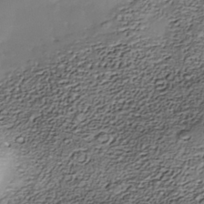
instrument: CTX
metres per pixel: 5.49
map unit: Nhe
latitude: -38.7274
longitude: -117.0081
